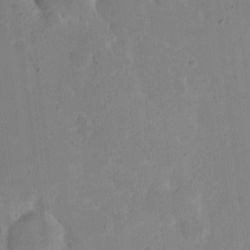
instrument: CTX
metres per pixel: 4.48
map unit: eHh
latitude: 6.4034
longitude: -66.3845
